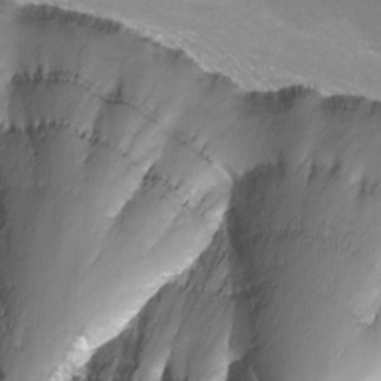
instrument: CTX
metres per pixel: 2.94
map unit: eHh
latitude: -7.3131
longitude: -77.7260
